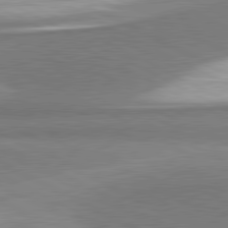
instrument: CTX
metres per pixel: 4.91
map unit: lApd
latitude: 81.2159
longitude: 168.1605
